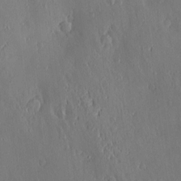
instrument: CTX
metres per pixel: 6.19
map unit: Nve
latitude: -7.6533
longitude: 173.4076
